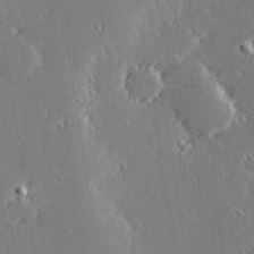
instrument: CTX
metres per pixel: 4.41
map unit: Hve
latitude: 28.2333
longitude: -92.3467
